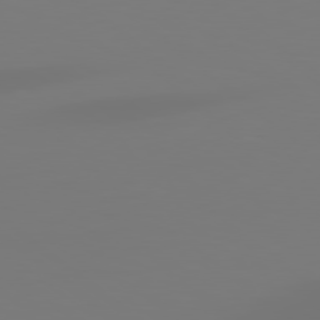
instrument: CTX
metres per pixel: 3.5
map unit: Hpe
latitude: 79.0081
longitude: -174.2901
